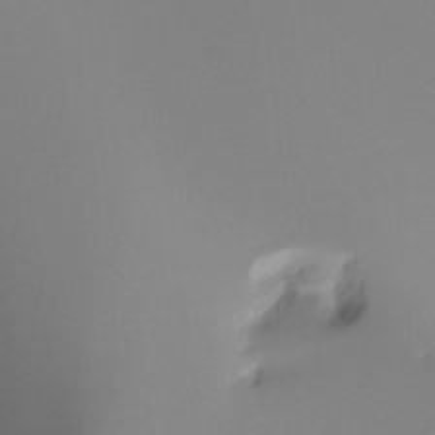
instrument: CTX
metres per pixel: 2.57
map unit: Ht
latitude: -17.1054
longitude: -45.8016
